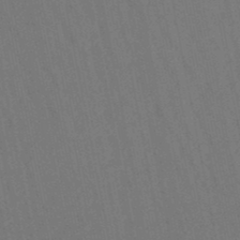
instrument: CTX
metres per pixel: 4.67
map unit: lHb
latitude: -47.8989
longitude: 70.0094
